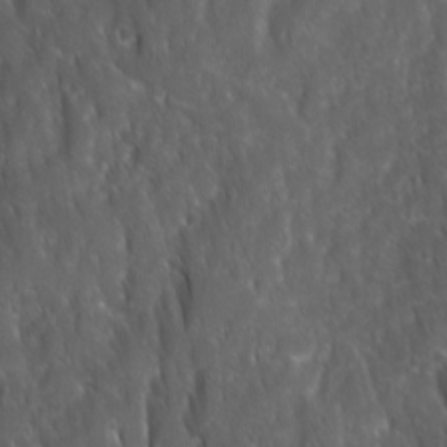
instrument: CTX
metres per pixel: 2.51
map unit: Ave
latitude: 15.7828
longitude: -132.6302
